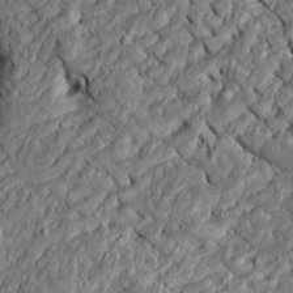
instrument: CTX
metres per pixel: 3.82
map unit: Htu
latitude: -6.5951
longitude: 157.4076
